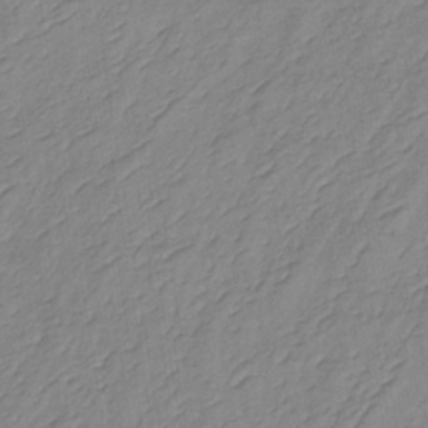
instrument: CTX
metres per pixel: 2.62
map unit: lHb
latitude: -34.4440
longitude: 72.5007
